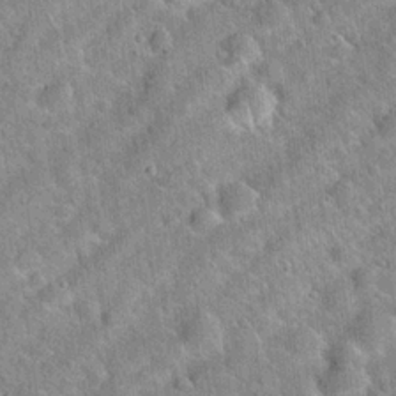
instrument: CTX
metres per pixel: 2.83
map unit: Hto
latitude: 20.2712
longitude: -52.7246
